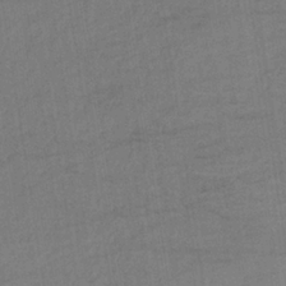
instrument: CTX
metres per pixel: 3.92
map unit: lHb
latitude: -34.8786
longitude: 64.1228
